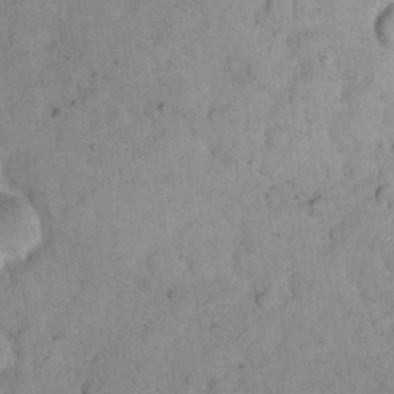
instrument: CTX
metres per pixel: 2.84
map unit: eHh
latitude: 19.7071
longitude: -62.8002
